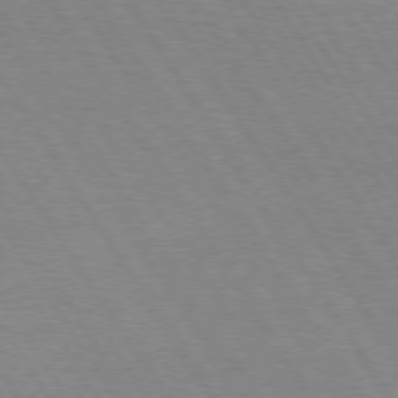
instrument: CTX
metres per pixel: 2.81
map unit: lApd
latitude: 73.5372
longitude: -72.6680
